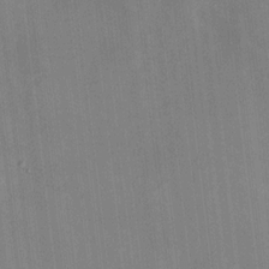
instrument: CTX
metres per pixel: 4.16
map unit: HNhu
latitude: 10.0822
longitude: 10.6896
